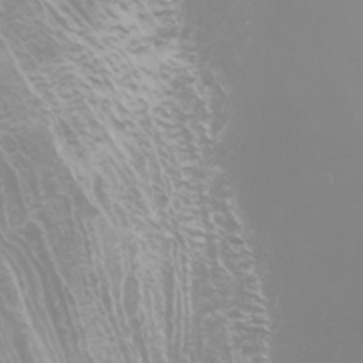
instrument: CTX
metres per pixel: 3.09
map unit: Nhu
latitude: -4.9919
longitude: -74.2900
